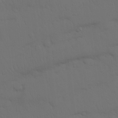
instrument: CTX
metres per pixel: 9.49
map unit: Nhu
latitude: 26.6302
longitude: -69.9528
